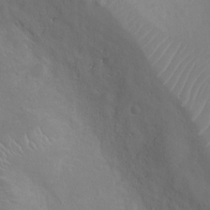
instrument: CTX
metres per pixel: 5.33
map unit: Ht
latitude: -3.8422
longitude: -17.9150
